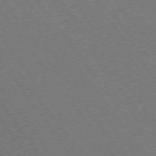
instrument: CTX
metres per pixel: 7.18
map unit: Ap
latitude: -75.5211
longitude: -75.3482
